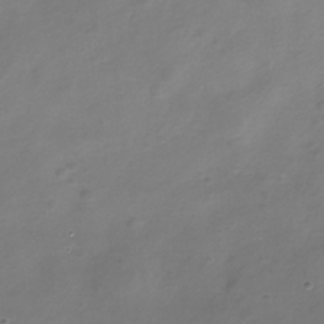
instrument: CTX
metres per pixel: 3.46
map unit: Nhe
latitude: -32.7652
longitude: -88.2523
